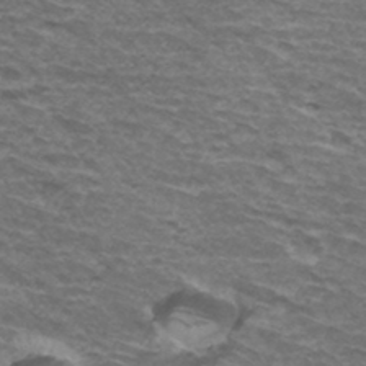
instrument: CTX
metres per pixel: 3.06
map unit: Hto
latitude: 34.6868
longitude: -42.5546
